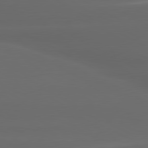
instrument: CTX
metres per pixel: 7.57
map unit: lApd
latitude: 80.4223
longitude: -145.3859
